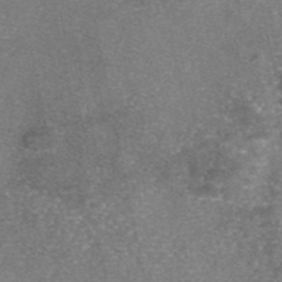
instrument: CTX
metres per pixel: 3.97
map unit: eAb
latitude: 46.3468
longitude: 105.4454
